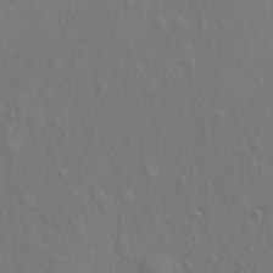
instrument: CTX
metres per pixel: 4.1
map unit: eHh
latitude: 5.1025
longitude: -74.2900
